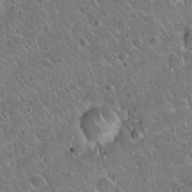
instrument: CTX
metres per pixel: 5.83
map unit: Hto
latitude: 20.8380
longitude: -50.4412
